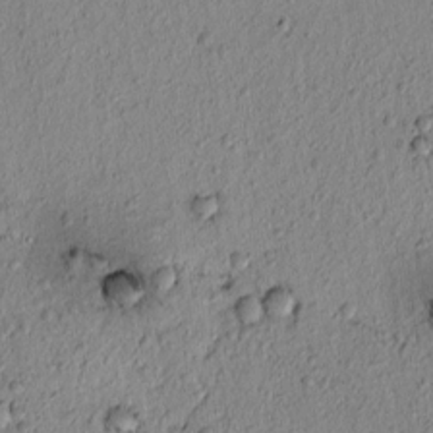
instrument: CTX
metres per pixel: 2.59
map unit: lAvf
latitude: 6.9136
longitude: 164.1984
